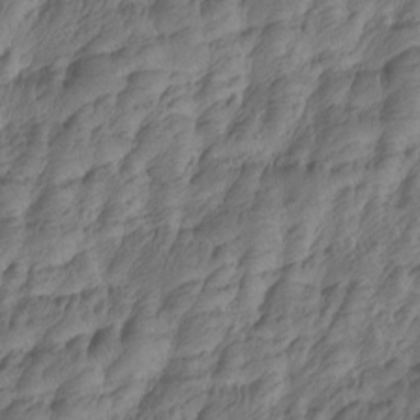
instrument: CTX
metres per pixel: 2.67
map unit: Htu
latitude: -5.0297
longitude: -178.1011
